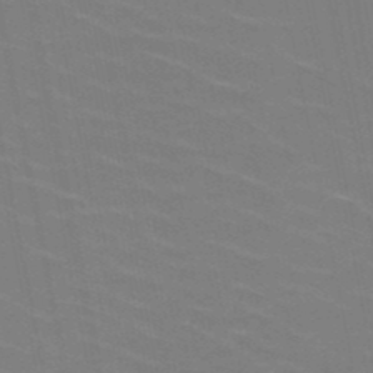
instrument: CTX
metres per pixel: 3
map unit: HNb
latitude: -49.4833
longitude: -48.3089
